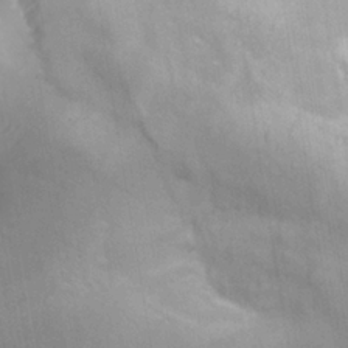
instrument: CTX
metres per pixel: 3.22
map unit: Nhu
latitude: 26.4034
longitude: -62.5357
